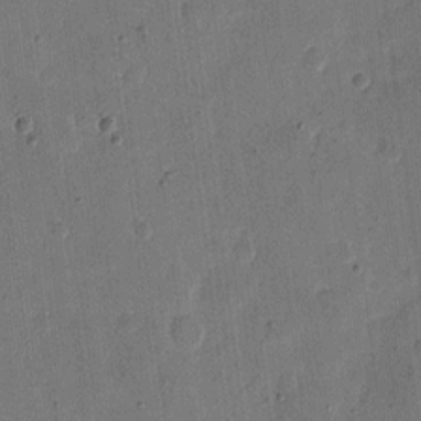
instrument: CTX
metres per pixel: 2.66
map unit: eHh
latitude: 11.1781
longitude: -68.8002
